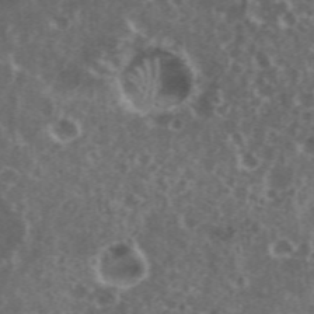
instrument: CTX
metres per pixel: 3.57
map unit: eHh
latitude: 35.1781
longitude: -59.6694
